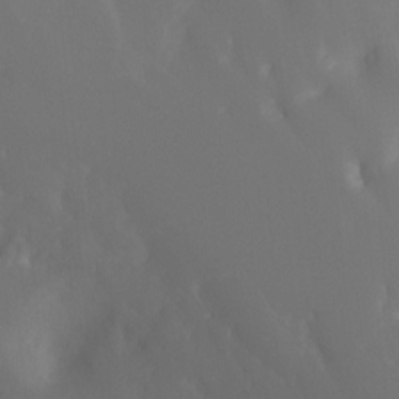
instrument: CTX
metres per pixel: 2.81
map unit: Nhu
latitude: -12.8786
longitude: -72.3846
